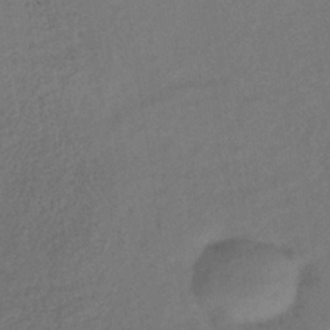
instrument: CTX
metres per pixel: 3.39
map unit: lHb
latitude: -38.5196
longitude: 68.8785
